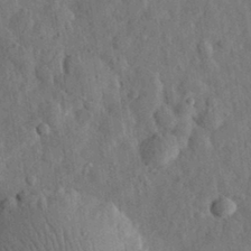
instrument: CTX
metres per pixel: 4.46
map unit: eHh
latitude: 31.2726
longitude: -74.4601
